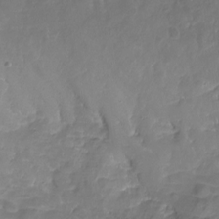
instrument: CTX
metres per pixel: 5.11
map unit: Nhu
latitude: -19.2565
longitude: -57.1025
